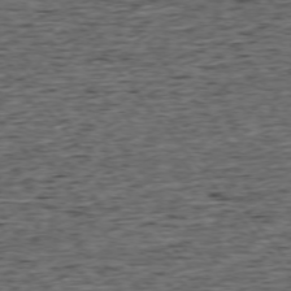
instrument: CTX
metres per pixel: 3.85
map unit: Ap
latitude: -75.2376
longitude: -92.6112
